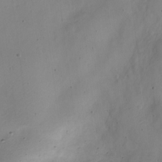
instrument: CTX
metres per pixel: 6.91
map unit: Nve
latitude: -23.0298
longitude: 106.5196
